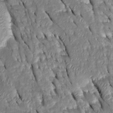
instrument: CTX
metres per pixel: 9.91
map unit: Htu
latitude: -0.4818
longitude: 149.5210
